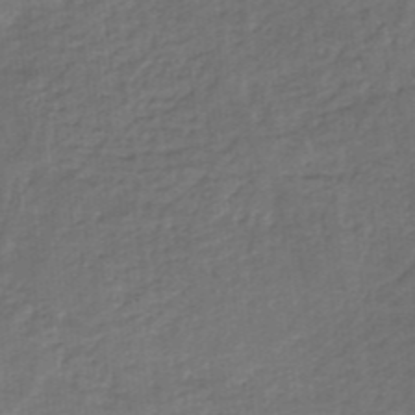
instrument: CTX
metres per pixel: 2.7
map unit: HNb
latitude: -35.1998
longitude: 59.8044
